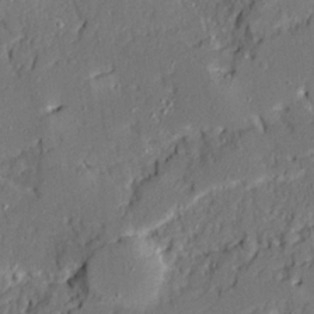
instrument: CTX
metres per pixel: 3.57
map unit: Ave
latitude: 20.0444
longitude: -128.4790
